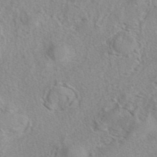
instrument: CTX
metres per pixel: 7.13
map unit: eAb
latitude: 41.1214
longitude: 105.3131
